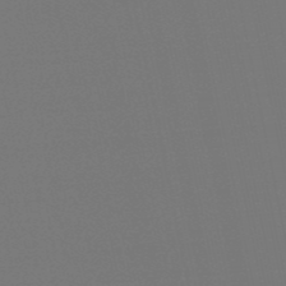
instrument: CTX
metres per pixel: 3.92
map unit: eHb
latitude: -49.9556
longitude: 78.9730
